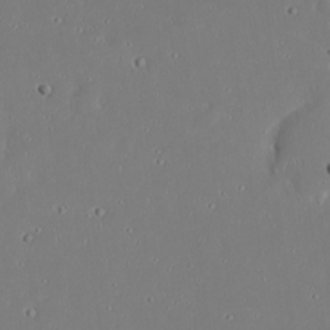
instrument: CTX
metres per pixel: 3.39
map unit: eHh
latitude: 20.3090
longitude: -72.6680
